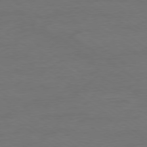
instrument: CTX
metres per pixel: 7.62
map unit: Ap
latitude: -79.4643
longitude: -88.4790
